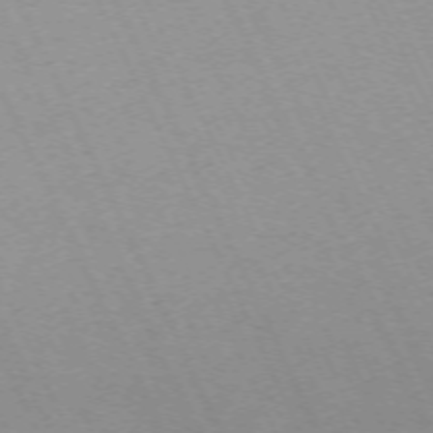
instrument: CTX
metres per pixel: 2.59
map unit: Hpe
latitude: -70.8597
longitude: 12.3117
